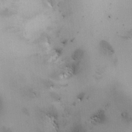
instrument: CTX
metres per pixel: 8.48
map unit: HNhu
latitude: 7.7639
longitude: -0.6112
